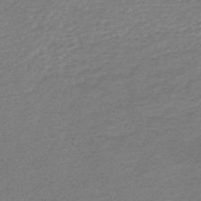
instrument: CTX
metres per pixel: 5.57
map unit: HNb
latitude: -48.3684
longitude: 60.3684
